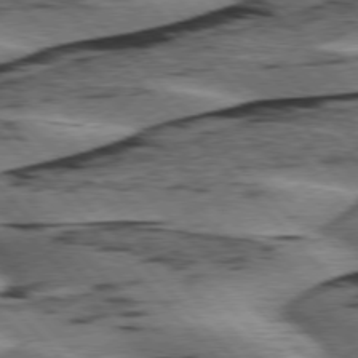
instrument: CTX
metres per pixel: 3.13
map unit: lApd
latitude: 75.9906
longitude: -78.4223
